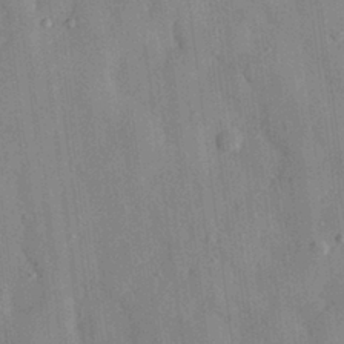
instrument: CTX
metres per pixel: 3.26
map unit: eHh
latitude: 28.4601
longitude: -76.9324
